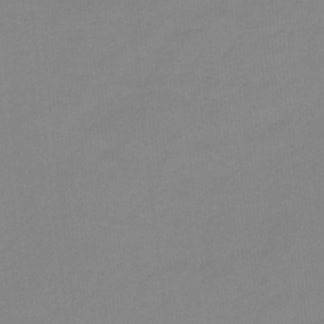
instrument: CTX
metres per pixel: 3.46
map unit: HNb
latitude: -34.5196
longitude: 57.9178
